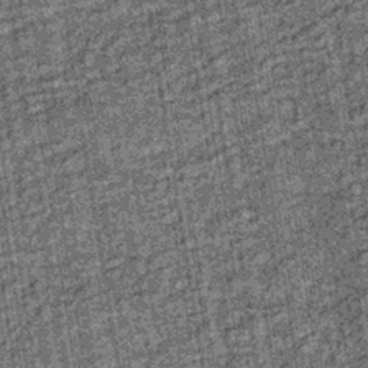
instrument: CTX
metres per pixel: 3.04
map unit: lHb
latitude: -36.4629
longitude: 67.1620
